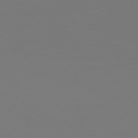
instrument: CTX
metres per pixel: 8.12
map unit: Hpe
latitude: 75.6127
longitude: -138.8002
